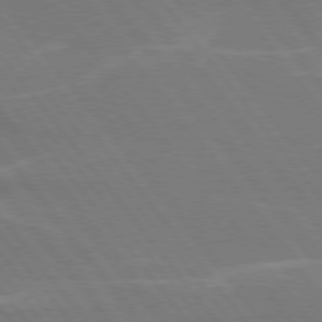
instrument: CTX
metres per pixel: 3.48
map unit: lApd
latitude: 75.1214
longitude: -67.8583
